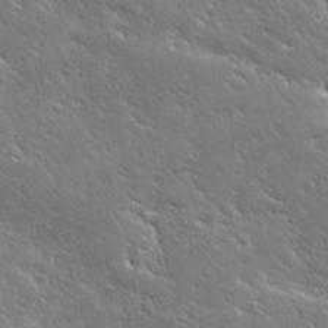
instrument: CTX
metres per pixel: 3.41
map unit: Ave
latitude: 20.1578
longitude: -137.0270
